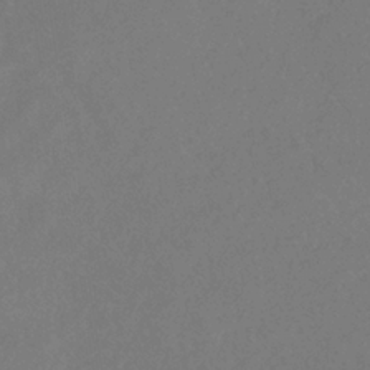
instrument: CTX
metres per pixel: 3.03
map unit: eHb
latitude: -35.4076
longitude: 78.5007
